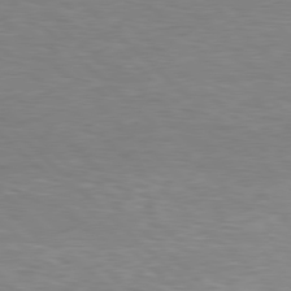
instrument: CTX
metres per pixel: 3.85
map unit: Hpe
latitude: 78.1767
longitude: -149.4804
